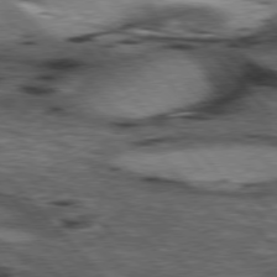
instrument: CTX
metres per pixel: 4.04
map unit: lApd
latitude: 77.0836
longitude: -49.4615
